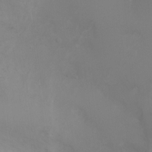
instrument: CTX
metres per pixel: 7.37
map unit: Ht
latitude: 0.7813
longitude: -20.5735
